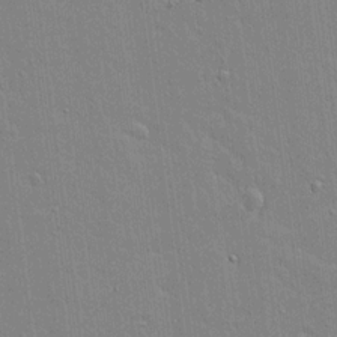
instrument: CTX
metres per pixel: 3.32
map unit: lAvf
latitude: 15.9339
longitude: -128.2333
